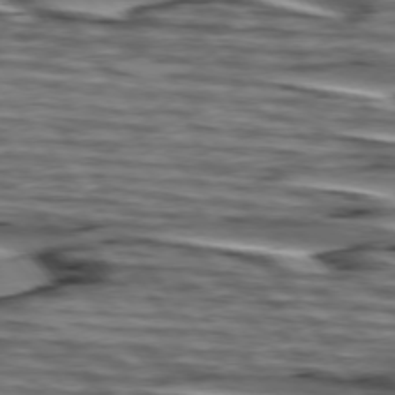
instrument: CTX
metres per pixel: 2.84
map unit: lApd
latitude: 75.2537
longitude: -72.6113
